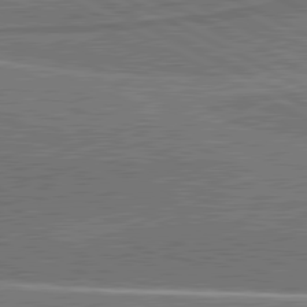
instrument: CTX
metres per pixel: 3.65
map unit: lApd
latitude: 81.1592
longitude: 142.1038
